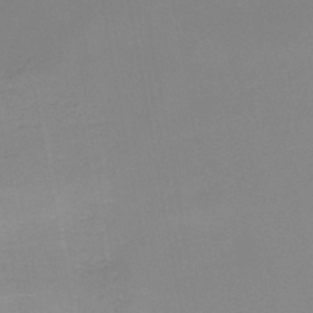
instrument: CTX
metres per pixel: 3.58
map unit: HNb
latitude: -45.8422
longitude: -44.8002
